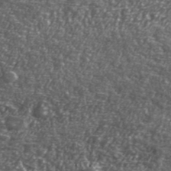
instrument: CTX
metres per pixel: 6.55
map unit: lHvf
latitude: 41.9339
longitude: -88.5735
